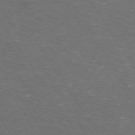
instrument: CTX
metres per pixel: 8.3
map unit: Hpe
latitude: 73.0648
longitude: -125.1025
